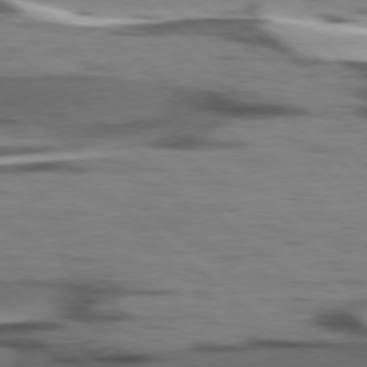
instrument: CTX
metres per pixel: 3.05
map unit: lApd
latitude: 78.3090
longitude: -49.8772
